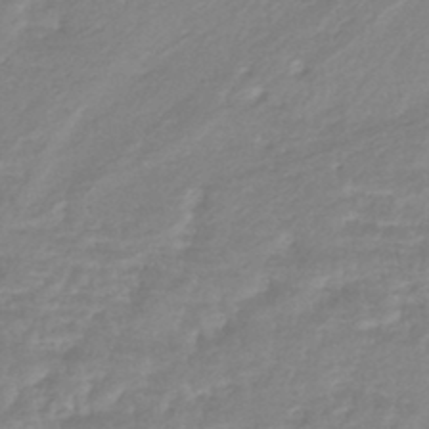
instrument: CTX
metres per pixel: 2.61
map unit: HNhu
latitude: -45.8800
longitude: 98.3684
